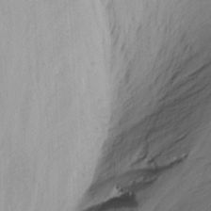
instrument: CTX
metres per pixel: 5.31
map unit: Nhu
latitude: -1.6722
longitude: -74.3467
